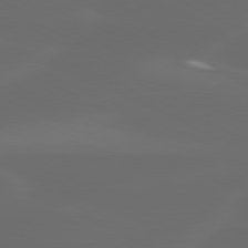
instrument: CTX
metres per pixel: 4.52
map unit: lApd
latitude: 80.1011
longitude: -117.8206
